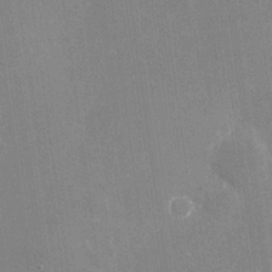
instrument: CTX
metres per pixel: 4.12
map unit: Nhu
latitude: -26.0094
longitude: -71.7638
